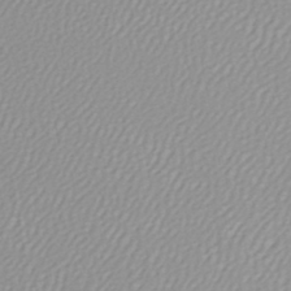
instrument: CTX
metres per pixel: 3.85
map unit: lHb
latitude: -45.1053
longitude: 73.9367
